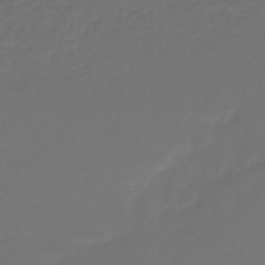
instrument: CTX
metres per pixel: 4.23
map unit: lHb
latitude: -43.4076
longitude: 60.4818
